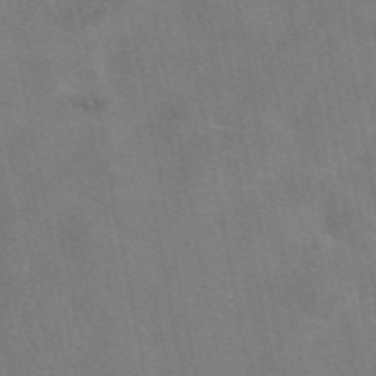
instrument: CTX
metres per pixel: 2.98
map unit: eAb
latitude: 47.8395
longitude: 122.7086
